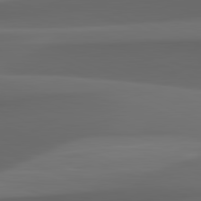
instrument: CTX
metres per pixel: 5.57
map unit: lApd
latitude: 82.0822
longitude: 143.5588
